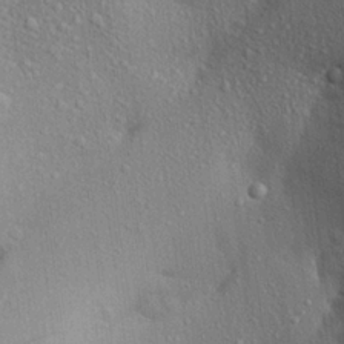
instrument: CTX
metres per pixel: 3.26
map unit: Aa
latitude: 22.8380
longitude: -144.6679
